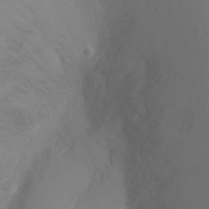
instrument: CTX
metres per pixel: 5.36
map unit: Ht
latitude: -5.5777
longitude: -25.8583
